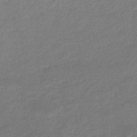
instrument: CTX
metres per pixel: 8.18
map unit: HNhu
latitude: -45.1053
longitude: 90.8597
